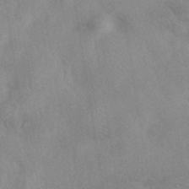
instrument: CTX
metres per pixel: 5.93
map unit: eAb
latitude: 40.0255
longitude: 108.8786
